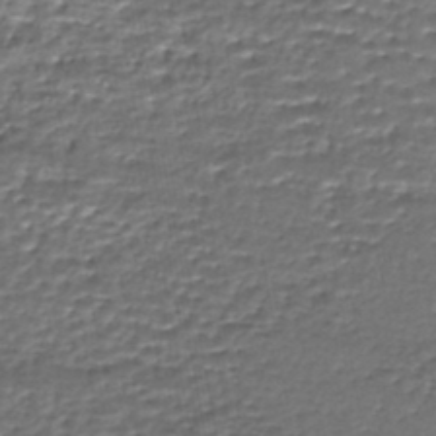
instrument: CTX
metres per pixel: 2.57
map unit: HNhu
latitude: -46.5951
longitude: 105.5777
